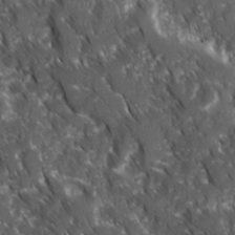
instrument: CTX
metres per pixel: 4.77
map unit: Ave
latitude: 15.5749
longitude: -132.4412
